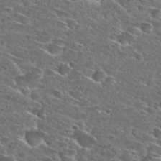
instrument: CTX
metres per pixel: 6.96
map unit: Hto
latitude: 27.6505
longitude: -47.0648
